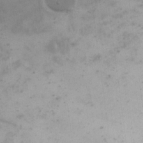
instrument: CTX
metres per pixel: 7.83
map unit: eHh
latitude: 18.4790
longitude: -66.2900
